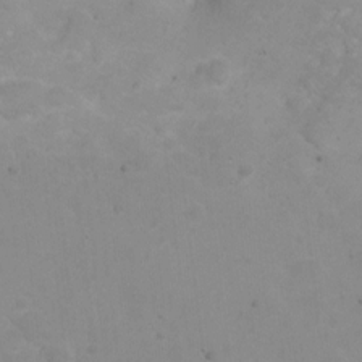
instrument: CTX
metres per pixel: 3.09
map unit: Hto
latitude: 3.1970
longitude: -35.4426
